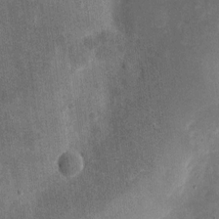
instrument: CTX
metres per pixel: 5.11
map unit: eHh
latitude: 4.8569
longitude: -71.5560
